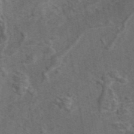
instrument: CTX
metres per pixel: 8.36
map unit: eAb
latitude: 43.6127
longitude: 111.2376
